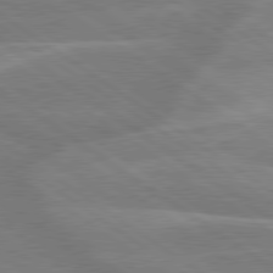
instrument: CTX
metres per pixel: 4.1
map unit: lApd
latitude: 79.5182
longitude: -122.1200
